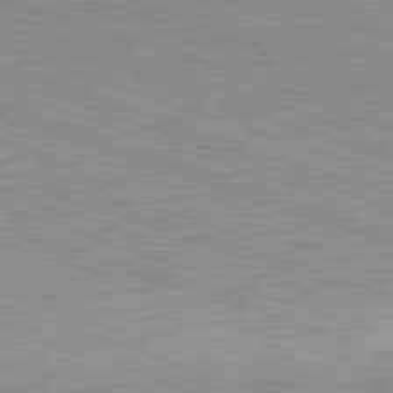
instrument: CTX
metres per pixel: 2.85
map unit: Hpe
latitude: -82.6518
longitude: 8.9164
